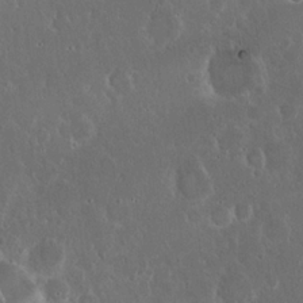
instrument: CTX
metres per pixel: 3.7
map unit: eHh
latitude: 22.0633
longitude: -58.3278
